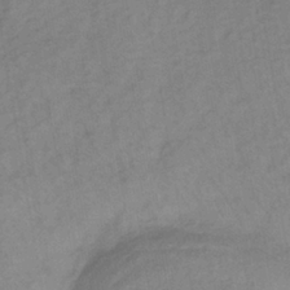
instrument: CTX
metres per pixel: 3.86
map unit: lHb
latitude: -36.9163
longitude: 72.4440
